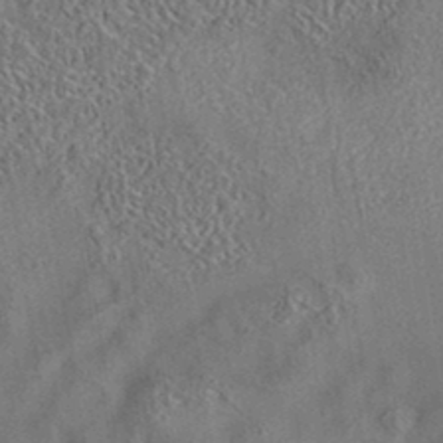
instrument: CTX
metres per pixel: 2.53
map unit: eAb
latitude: 35.3670
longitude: 111.8044
